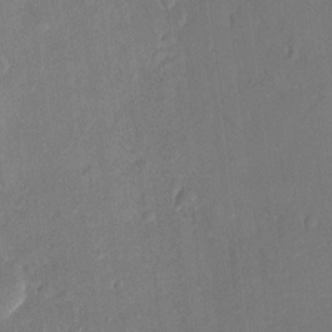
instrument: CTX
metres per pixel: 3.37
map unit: HNhu
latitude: 7.2537
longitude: 3.2942
